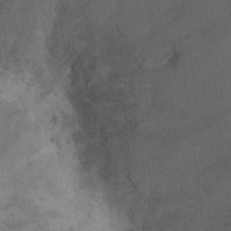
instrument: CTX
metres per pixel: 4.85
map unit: Ht
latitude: -0.9731
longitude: -33.4804
